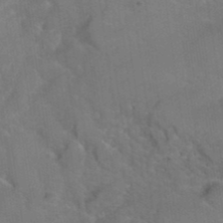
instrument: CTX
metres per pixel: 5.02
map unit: Hto
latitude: 36.0822
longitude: -46.2901
